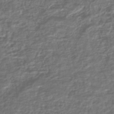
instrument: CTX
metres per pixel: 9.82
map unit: HNhu
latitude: -45.3510
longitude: 97.3510
